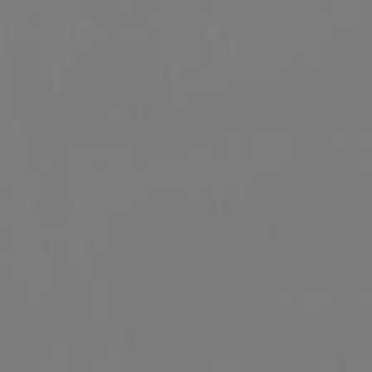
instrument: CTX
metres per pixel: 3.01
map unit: eHb
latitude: -50.4440
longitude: 69.2564
